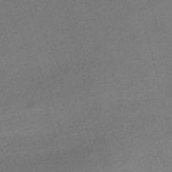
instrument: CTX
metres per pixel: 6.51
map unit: Nve
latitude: -56.9730
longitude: 60.9542
